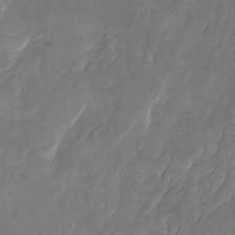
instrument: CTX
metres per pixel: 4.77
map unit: Nhu
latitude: -22.8408
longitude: -71.5182
